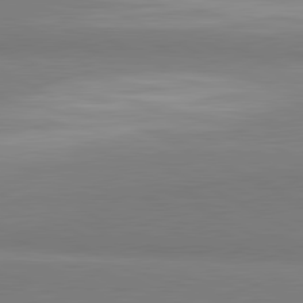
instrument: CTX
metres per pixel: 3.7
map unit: lApd
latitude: 81.4804
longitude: 158.9352
